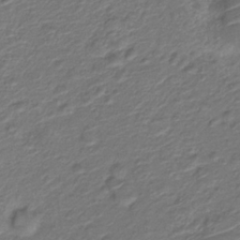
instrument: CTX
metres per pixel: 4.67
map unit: Nve
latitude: -19.5021
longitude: 106.1228
